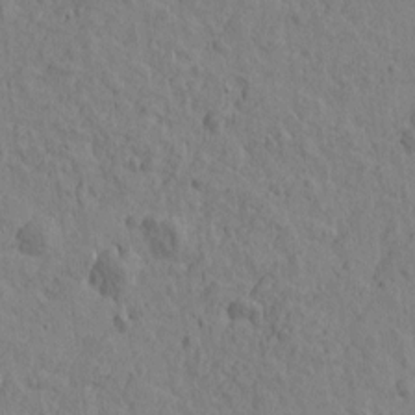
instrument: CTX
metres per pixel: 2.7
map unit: Htu
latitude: -2.1794
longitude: -175.6505
